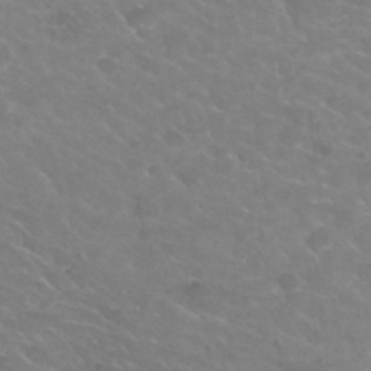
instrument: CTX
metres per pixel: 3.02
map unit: Hto
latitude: 30.7058
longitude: -47.6316
